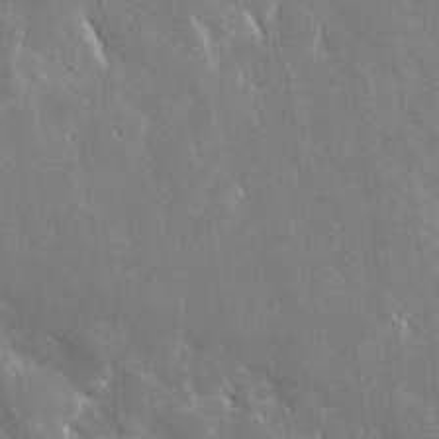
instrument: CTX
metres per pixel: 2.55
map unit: eHh
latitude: 5.9339
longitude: -69.7828
